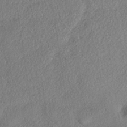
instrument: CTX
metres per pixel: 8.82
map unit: eHh
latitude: -41.6722
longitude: 121.3131
